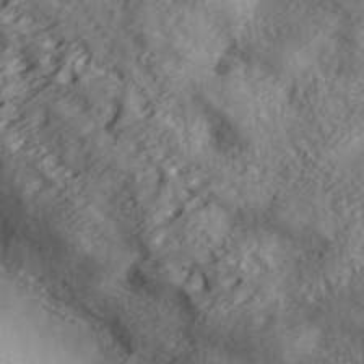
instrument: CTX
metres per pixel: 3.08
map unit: lHvf
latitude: 36.0633
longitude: -90.4790
